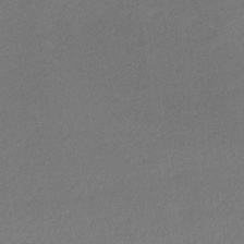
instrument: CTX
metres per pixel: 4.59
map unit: lHb
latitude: -34.7463
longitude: 68.2550
